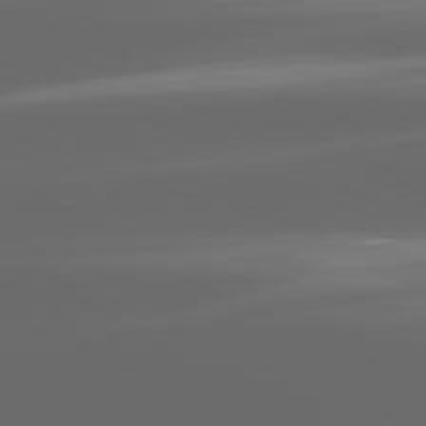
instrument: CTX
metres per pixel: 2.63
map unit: lApd
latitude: 81.4804
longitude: -147.1970
